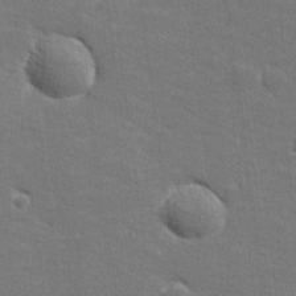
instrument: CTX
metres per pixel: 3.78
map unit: lHvf
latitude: 26.5168
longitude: 142.4251
